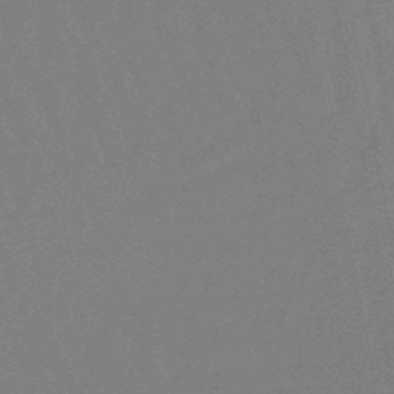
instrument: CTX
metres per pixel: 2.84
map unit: eHb
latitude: -47.0675
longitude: 80.4440
